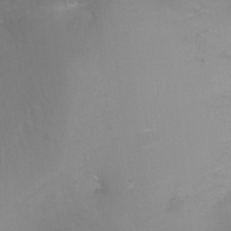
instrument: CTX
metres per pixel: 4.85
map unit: Ht
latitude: -7.9745
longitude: -35.1970
